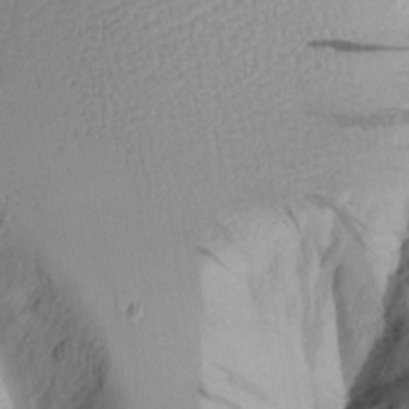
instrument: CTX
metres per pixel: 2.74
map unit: Aa
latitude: 10.1956
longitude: -126.9136
